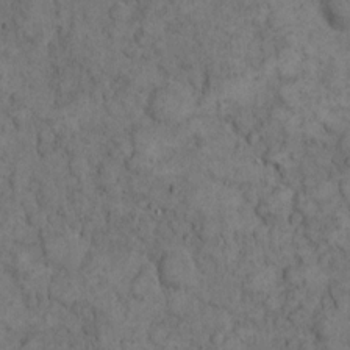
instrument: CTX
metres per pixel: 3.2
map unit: eHh
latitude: 11.7828
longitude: -63.3482
